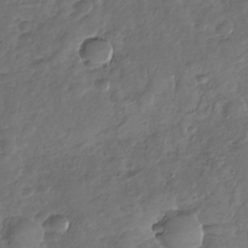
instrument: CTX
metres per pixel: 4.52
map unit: Nhu
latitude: -30.7841
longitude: -60.8002
